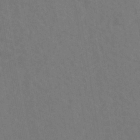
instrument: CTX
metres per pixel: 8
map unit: eHh
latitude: -42.5573
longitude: -32.3089
